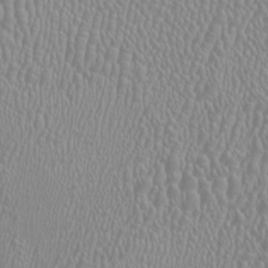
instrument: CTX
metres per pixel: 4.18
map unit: HNhu
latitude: -1.2376
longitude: 0.2362
